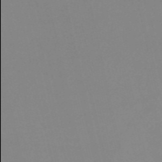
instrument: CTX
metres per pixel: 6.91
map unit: HNb
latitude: -53.8044
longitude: -49.9906
